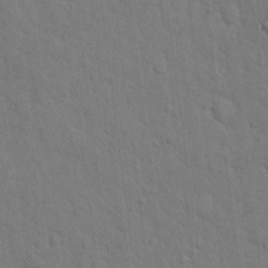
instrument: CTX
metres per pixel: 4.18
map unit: Hto
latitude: 9.7450
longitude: -61.3481
